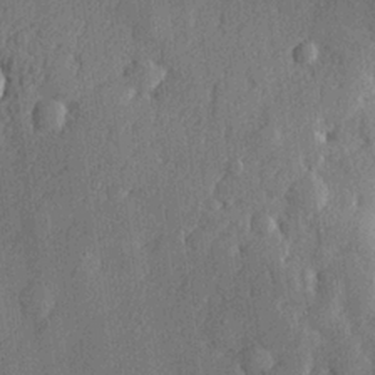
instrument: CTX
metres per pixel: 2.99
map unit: lHvf
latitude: 23.0647
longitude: 142.6518
